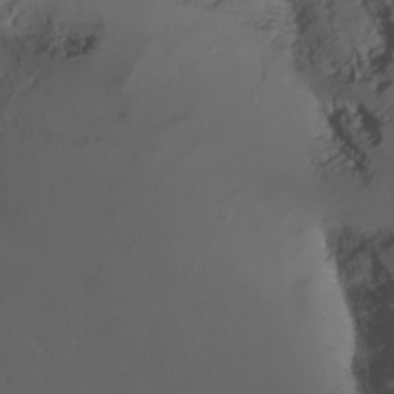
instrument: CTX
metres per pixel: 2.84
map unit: Nhu
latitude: -8.9731
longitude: -79.1026
